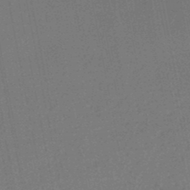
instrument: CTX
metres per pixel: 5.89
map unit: HNhu
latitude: -47.9745
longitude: 99.2565
